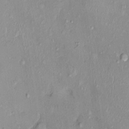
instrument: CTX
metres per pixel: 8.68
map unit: Nhu
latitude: 0.3467
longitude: -15.0081
